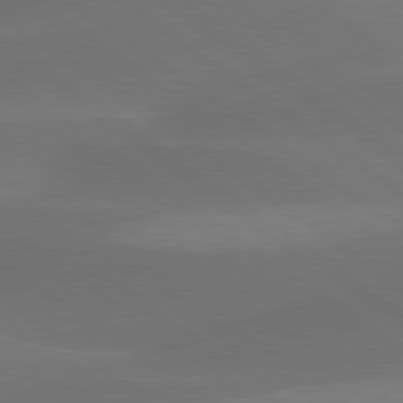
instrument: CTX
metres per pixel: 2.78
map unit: lApd
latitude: 79.6505
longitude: -89.7072
